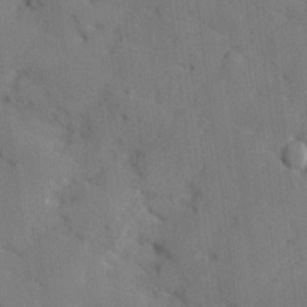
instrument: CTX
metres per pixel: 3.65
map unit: lHvf
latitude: 25.6693
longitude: 143.0108
